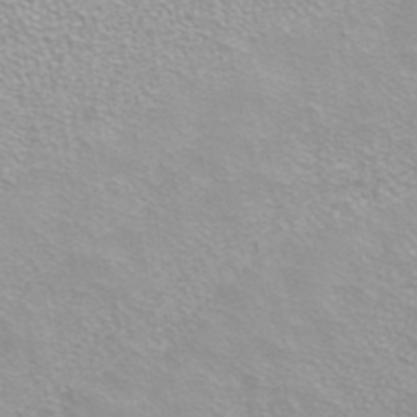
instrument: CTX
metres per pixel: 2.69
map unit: ANa
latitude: 40.0822
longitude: 24.6707
